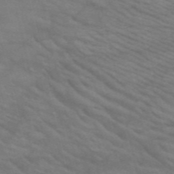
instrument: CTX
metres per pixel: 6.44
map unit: HNb
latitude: -53.1053
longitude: -44.8947
